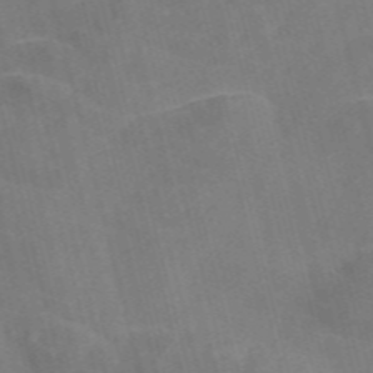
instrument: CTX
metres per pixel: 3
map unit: Nve
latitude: -57.5588
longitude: 54.8786
